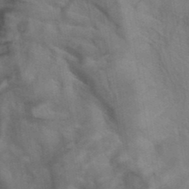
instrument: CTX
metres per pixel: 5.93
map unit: ANa
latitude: 39.9528
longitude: 29.3321
